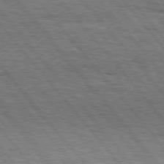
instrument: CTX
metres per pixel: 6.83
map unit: Hpe
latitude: 75.7639
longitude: -153.4049
